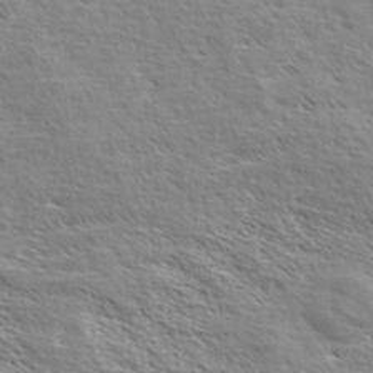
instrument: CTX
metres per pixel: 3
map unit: eHh
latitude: 36.6680
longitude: -138.9892
